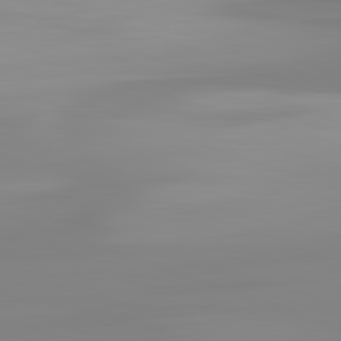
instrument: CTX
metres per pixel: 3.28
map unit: lApd
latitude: 83.0269
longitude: -130.7058
